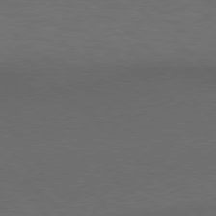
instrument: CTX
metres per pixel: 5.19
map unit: Hpe
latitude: 77.3670
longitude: -150.4223
